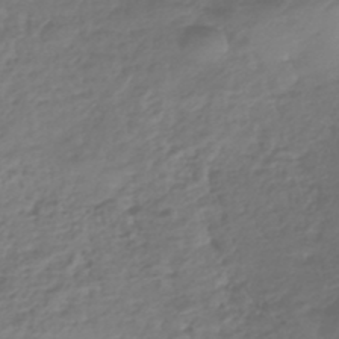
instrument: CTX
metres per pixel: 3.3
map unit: HNhu
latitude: -43.5966
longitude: 103.7289
